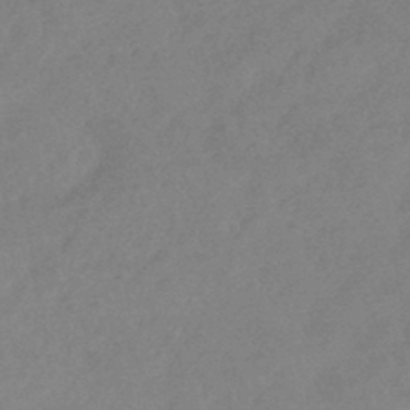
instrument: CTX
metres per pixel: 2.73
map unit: HNhu
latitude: -44.6896
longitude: 91.6722
